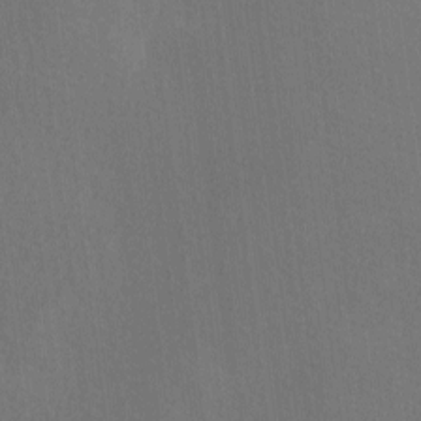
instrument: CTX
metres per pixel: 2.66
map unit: Ave
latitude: -6.6896
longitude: -122.4034
